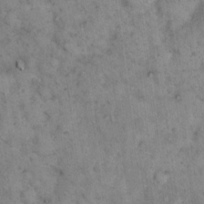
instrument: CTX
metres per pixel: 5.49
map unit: eHh
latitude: 14.8002
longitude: -64.6679
